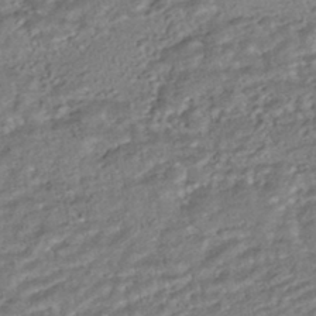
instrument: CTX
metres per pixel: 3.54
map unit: HNhu
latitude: -44.3684
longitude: 104.1228
